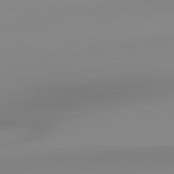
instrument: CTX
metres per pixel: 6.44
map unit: lApd
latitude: 83.1214
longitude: -133.8583
